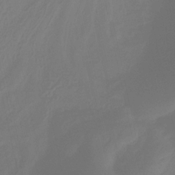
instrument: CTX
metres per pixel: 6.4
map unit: HNhu
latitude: -29.2565
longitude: 66.3495
